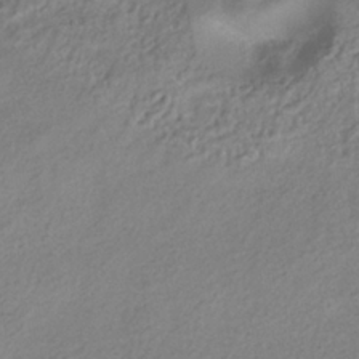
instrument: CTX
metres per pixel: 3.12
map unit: ANa
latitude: -37.2187
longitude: 94.3873
